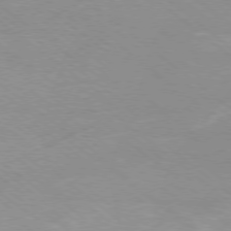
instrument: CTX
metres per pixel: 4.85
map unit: Ap
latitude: -78.7841
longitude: -100.1200
